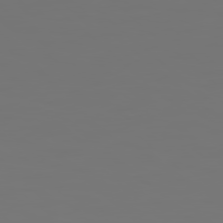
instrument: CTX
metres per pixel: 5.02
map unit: Hpe
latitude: 78.3468
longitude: 177.6722
